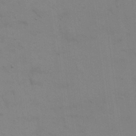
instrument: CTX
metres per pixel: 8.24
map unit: eHh
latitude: 18.2522
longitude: -66.6112
